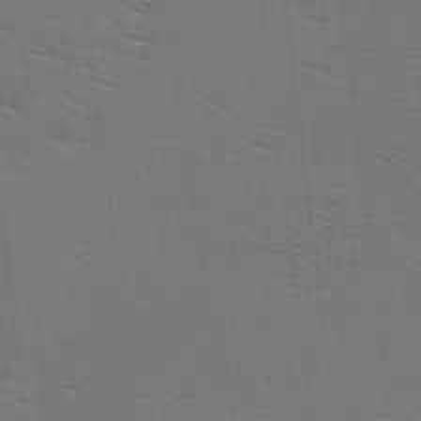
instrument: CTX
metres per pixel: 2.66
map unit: Hve
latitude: 3.2915
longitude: -125.6316
